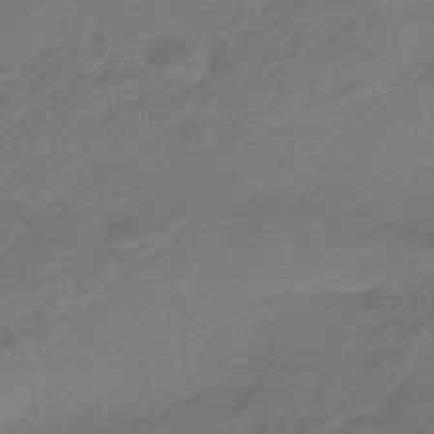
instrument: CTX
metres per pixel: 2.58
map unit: HNhu
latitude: -45.5777
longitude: 93.7478
